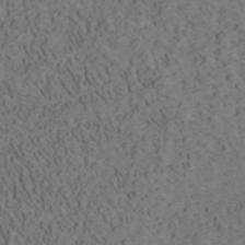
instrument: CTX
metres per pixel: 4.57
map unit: ANa
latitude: 42.5546
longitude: 29.9745
